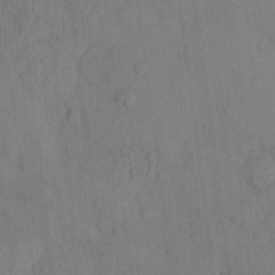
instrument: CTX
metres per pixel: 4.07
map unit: eHh
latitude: -0.9542
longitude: 17.4833
